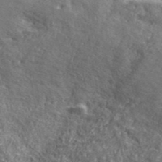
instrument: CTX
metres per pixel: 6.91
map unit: eHh
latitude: 43.8583
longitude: -88.8947
